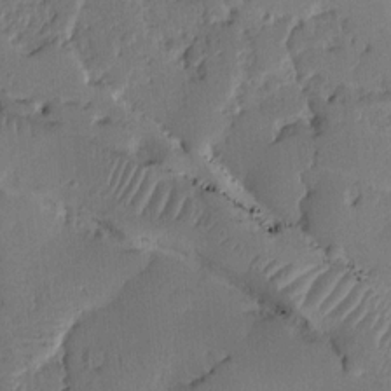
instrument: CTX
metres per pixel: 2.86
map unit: Ht
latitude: 9.8206
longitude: -77.9339
